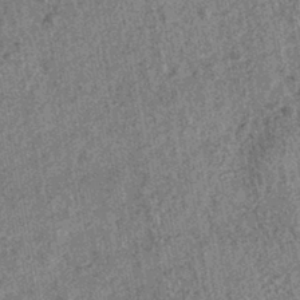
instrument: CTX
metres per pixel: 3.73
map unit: HNhu
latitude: -42.9163
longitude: 98.5574
